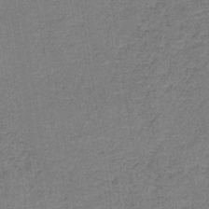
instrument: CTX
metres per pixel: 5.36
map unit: HNb
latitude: -35.7855
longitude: 54.3495
